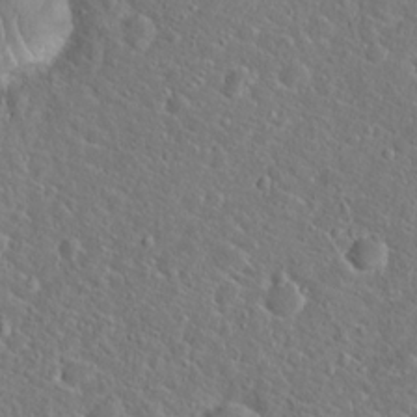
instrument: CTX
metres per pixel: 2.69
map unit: Hto
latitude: 20.4223
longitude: -44.7435
